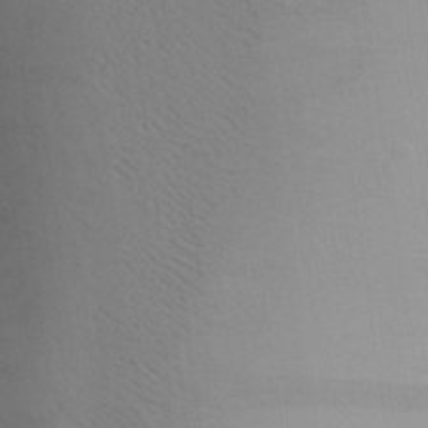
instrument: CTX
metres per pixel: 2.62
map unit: Aa
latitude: 26.7435
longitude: -132.0255
